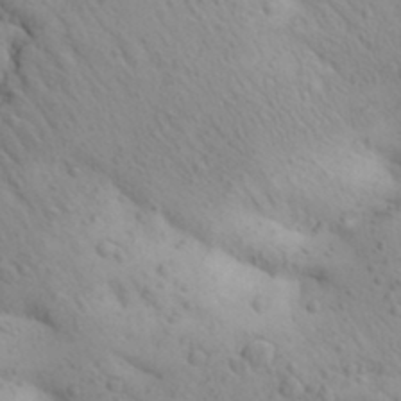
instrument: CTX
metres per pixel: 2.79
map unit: Aa
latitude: 27.4238
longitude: -149.3860
